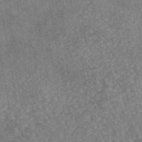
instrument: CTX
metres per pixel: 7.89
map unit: eAb
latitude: 45.7449
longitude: 107.3888
